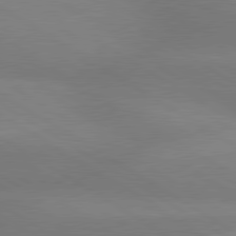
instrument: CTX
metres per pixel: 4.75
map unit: lApd
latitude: 80.2522
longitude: -145.9150
